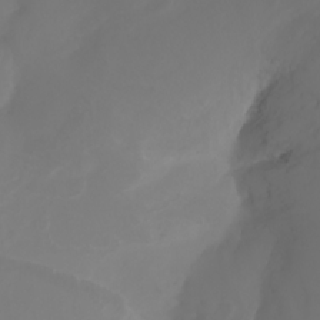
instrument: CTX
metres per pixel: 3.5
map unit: Ht
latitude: -2.9541
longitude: -61.9906
